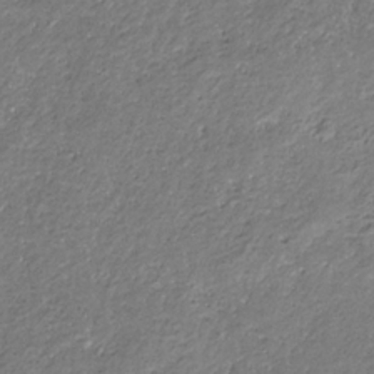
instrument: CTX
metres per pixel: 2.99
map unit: eHb
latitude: -30.4629
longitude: 69.4454
